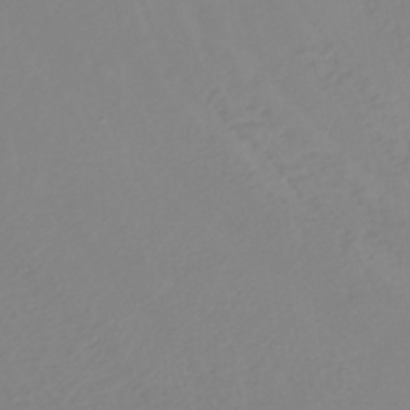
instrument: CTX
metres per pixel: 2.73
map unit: lHb
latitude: -44.5196
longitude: 54.5196
